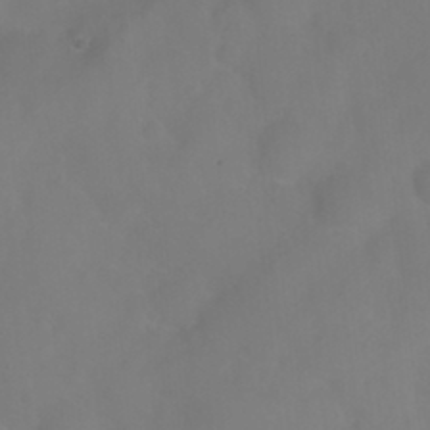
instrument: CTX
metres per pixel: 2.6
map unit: Nhu
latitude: 24.6679
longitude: -62.5546
